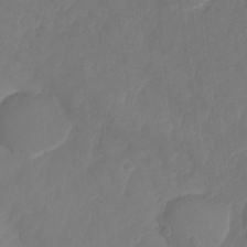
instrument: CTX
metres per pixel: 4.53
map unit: HNhu
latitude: -25.3510
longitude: 49.6344
